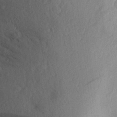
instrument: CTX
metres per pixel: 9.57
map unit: Aa
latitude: 25.1970
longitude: -146.0444
